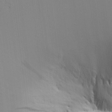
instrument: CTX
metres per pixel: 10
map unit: Aa
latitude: 11.7072
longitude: -127.4804
